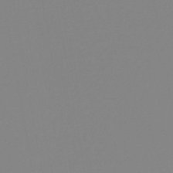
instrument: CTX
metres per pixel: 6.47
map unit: lHb
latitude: -45.8800
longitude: 76.0283
